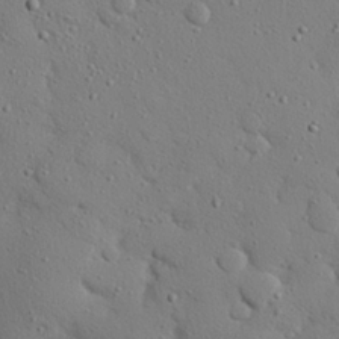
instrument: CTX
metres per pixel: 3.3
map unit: eHh
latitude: 25.6504
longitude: -78.2712
